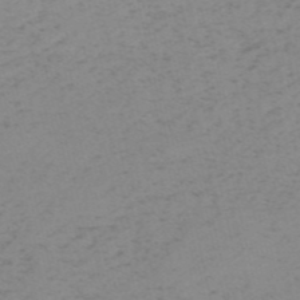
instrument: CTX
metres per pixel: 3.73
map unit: HNb
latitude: -55.3132
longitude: -47.1026
